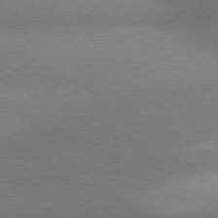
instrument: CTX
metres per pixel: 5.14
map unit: lApd
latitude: 80.9325
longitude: 135.6722
